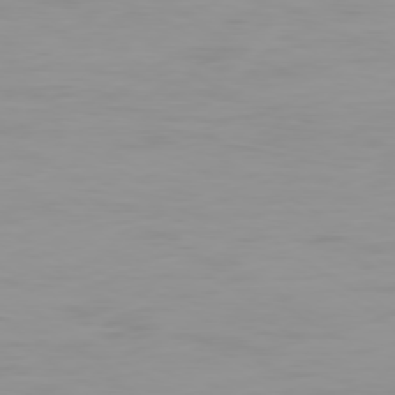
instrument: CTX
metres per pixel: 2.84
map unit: Ap
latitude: -79.4832
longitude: -77.2537
